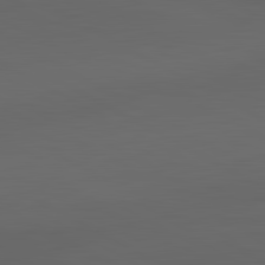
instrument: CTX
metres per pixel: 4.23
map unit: lApd
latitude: 82.2333
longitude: 131.7855
